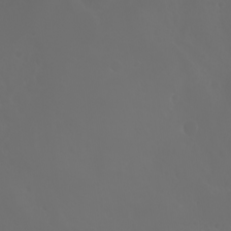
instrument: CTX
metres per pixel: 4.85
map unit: Htu
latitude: -1.7289
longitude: -76.3278
